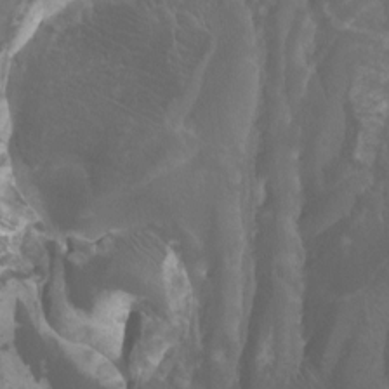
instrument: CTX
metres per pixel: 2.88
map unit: Nhu
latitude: -12.9920
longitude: -64.8569
